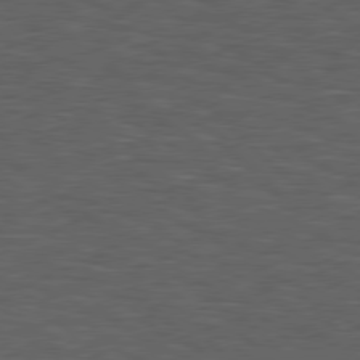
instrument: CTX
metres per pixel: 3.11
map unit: lApd
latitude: 78.0444
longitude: -57.1592
